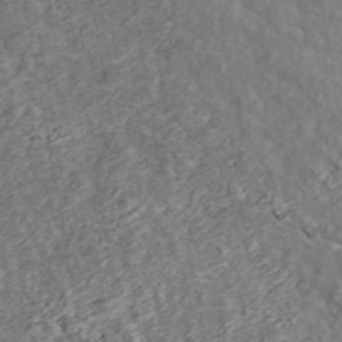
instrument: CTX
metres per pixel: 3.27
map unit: ANa
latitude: 45.0458
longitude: 21.0675
